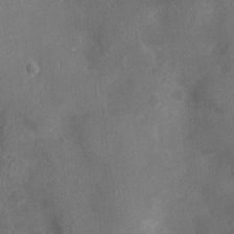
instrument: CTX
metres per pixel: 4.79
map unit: Ht
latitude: -3.5210
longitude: -15.9339
